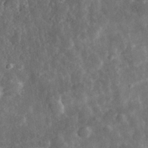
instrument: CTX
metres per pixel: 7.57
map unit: eHh
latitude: 32.5357
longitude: -78.8947
